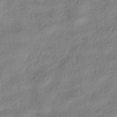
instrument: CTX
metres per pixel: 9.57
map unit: HNhu
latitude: -40.0472
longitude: 98.0094
